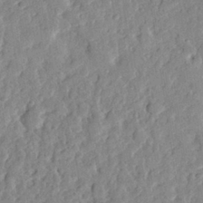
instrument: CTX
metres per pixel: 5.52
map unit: eHh
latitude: 27.5938
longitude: -77.1592
